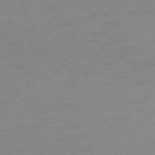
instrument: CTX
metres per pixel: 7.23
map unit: Ap
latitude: -76.3495
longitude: -71.8016
